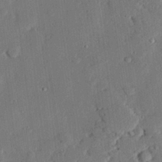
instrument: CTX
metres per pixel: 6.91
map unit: eHh
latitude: 27.6316
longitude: -82.3845
